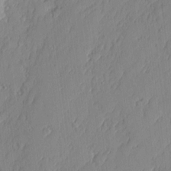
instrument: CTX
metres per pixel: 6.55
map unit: eHh
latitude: 4.2333
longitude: -76.2333
